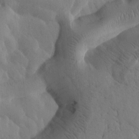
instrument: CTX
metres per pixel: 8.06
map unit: Htu
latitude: -2.7274
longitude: 167.8233
